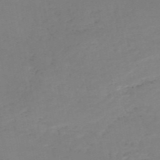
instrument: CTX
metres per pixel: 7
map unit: HNb
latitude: -52.5762
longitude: -51.7638
